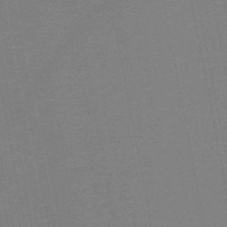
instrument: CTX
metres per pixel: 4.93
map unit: HNb
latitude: -49.7289
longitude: -42.8191
